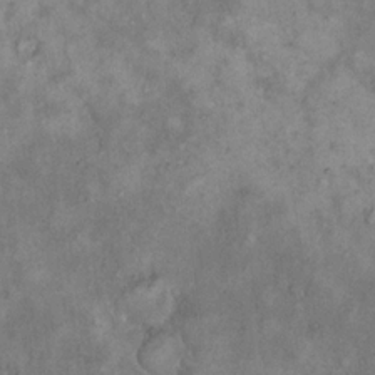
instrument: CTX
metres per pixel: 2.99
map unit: eHh
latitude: 17.8772
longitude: -62.5546
